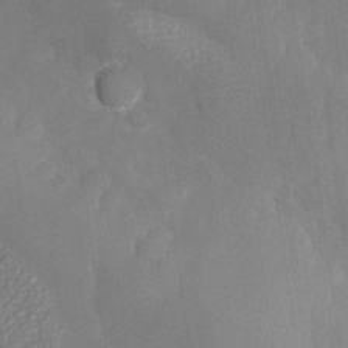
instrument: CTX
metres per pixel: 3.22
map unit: Nhu
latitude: -27.5210
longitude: -58.0255
